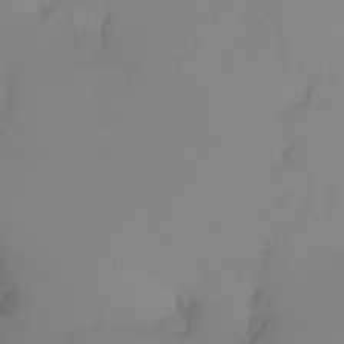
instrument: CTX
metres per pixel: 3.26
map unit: Nhu
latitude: -5.6155
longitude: -94.2523
